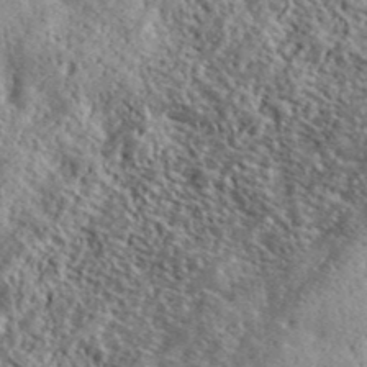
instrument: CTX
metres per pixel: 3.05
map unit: lHvf
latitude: 40.4412
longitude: -88.4412
